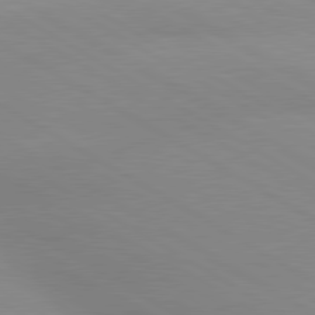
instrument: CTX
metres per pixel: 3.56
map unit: lApd
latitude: 80.2145
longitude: -146.6680
